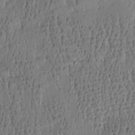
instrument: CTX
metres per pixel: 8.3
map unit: Htu
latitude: -4.7652
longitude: 176.4251
